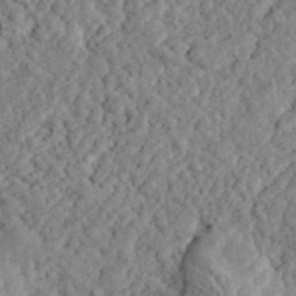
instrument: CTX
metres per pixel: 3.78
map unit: eHh
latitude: 35.6127
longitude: -78.7058
